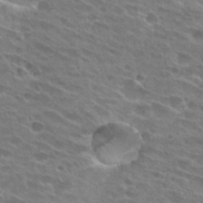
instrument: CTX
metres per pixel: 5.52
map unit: Hto
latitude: 26.6869
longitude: -42.3845
